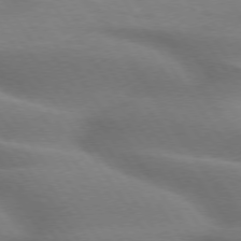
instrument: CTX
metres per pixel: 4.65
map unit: lApd
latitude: 74.8380
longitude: -58.9892
